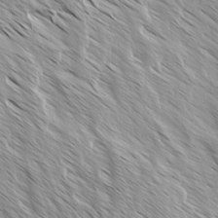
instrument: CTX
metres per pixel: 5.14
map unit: Ave
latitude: -1.5966
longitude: -112.4223
